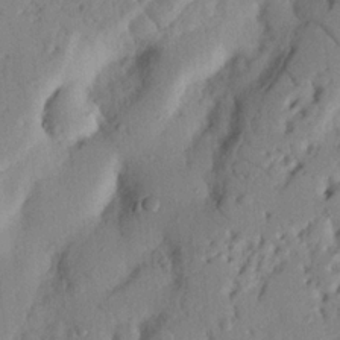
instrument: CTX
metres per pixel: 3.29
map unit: Nhu
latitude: 20.3090
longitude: -76.7813
